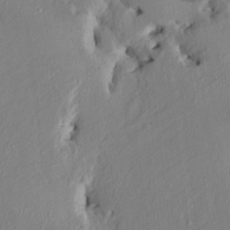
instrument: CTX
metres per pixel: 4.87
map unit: HNhu
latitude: 3.8205
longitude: -4.6113
